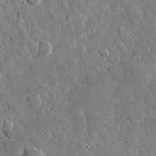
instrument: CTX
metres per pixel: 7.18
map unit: lHvf
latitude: 34.6679
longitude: -87.4993
